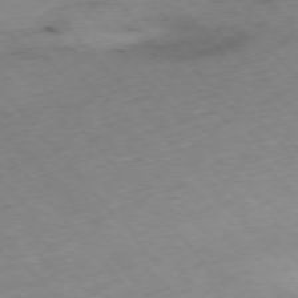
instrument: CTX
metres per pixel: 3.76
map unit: Hpe
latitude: -76.3495
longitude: -17.8583
